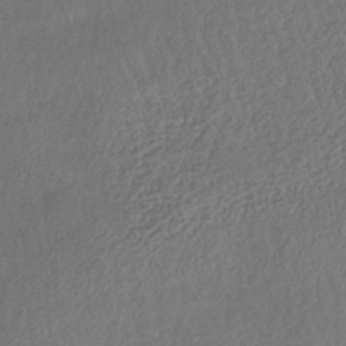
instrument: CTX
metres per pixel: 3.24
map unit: lHb
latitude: -39.3321
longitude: 68.5762
